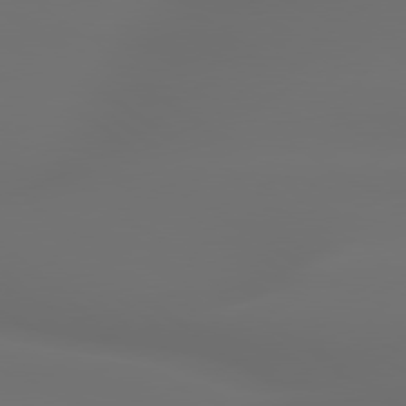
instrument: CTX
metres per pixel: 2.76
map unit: lApd
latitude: 79.4805
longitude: -135.8772
